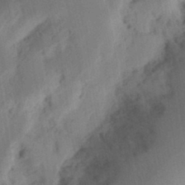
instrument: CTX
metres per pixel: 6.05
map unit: Ht
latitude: 12.5924
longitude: -74.5924
